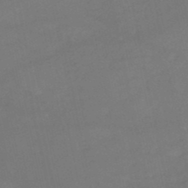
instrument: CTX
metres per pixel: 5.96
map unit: HNb
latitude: -50.8408
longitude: -40.1010
